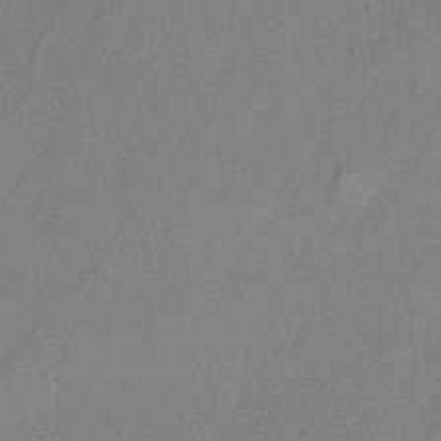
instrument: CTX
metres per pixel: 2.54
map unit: eAb
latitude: -37.5399
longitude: 52.6329
